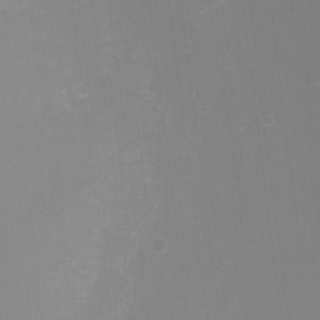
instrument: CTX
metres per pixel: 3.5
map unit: Ht
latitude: -6.1039
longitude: -28.8758
